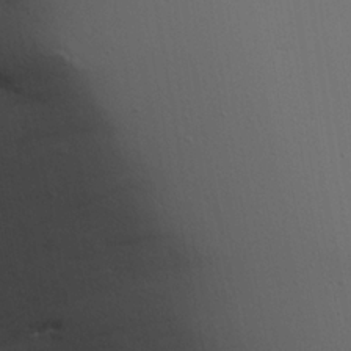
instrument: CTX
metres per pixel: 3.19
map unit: Aa
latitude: 18.6679
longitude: -126.4034
